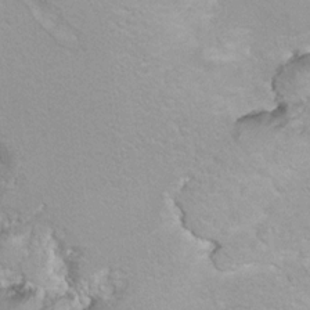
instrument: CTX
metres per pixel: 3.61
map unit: Hto
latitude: 7.6127
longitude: -30.7625
